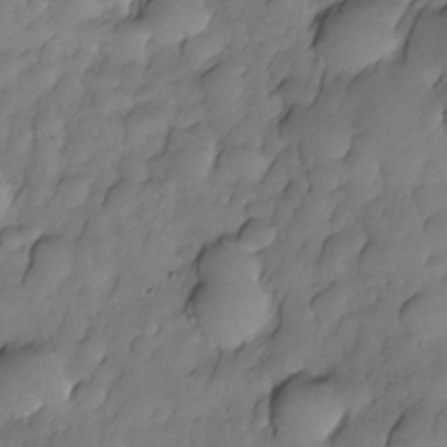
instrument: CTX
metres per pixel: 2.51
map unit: Nhe
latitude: -29.9556
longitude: -139.8772
